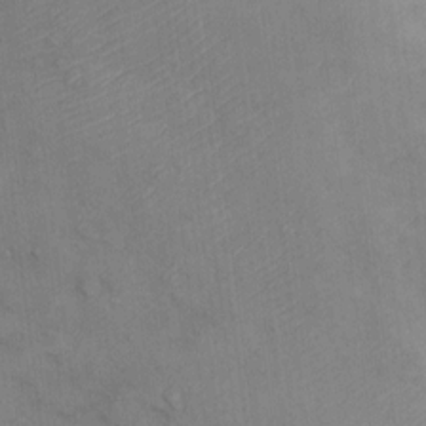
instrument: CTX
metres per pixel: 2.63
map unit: Ht
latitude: 10.7624
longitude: -39.6505
